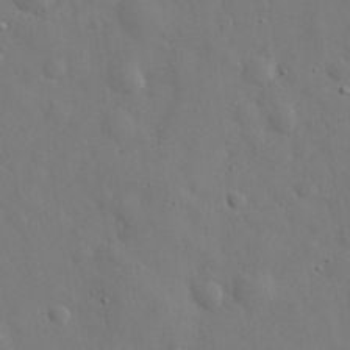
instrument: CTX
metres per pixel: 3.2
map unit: eHh
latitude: 30.2334
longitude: -72.9892
